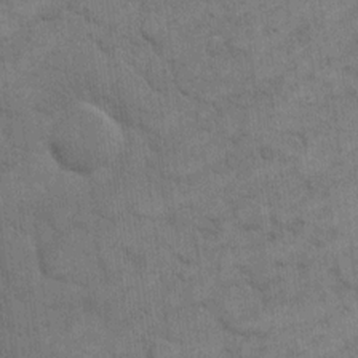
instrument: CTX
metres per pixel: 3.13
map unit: eHh
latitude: 12.7624
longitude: -65.3293
